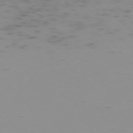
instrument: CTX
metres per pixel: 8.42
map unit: Hpe
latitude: -73.5399
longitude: 7.1809
